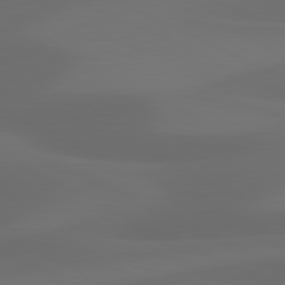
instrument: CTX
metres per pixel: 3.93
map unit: lApd
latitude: 80.9514
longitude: 123.3699
